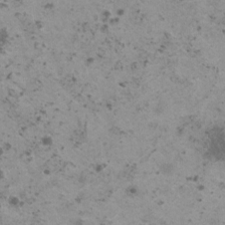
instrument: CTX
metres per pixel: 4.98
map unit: HNhu
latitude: 0.4790
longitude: 2.8408
